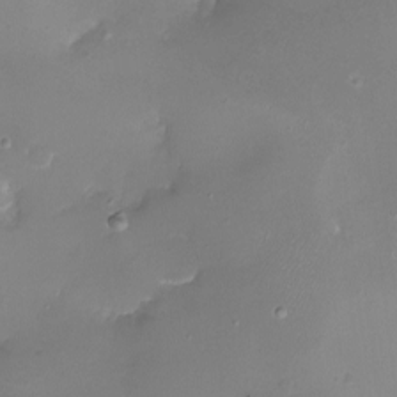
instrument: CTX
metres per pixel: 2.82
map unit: eHh
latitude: -5.5777
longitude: -78.4790
